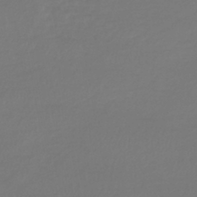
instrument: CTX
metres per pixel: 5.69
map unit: lHb
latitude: -40.7463
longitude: 72.2172
